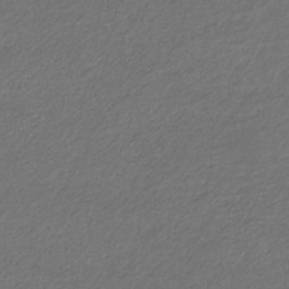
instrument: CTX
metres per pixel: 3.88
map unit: eHb
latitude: -32.7841
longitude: 69.9556
